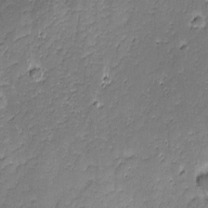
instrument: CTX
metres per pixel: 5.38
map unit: Nhu
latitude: -6.7463
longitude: -152.7247
